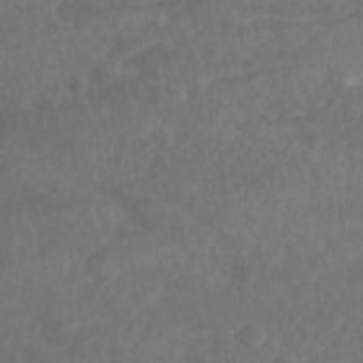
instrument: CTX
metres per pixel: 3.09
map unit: Nhu
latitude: 26.3089
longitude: -62.8191
